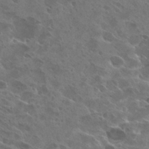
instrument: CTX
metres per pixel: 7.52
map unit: Hto
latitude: 26.5924
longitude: -40.4789
